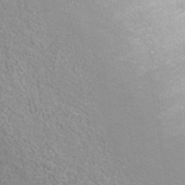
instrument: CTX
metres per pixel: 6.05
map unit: ANa
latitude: 40.4412
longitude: 23.9367
